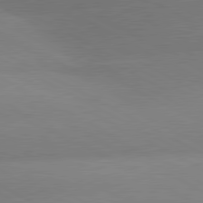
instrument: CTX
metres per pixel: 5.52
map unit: lApd
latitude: 80.5735
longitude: -151.0269
